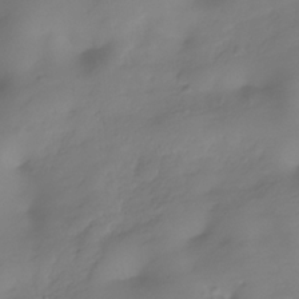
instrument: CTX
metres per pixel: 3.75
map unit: Hve
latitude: -31.2565
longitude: 89.7288
